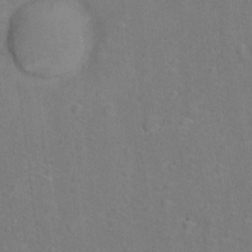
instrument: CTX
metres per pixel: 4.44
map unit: Hto
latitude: 15.1026
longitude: -41.7449
